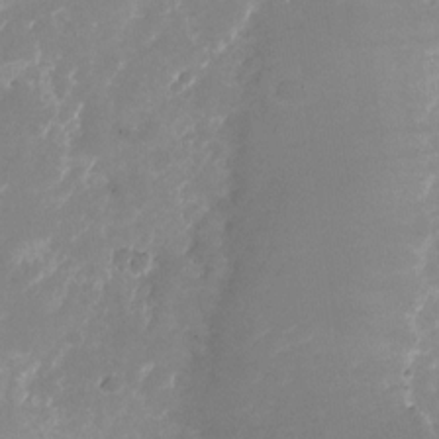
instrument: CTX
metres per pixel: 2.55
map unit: Nhu
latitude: -25.9367
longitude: -72.8380
